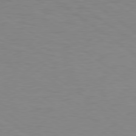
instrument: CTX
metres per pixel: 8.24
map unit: Hpe
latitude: 79.0081
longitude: -122.4223
